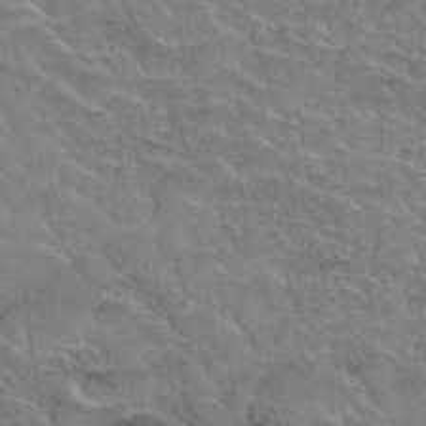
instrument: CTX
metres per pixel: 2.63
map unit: Hto
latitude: 35.3103
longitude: -45.6316
